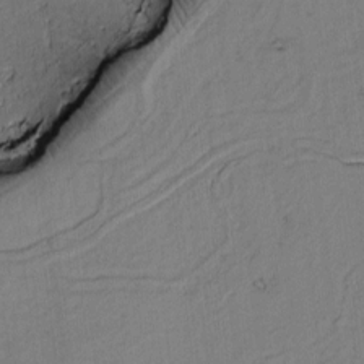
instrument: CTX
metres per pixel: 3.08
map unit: Htu
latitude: -3.1431
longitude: 167.5399
